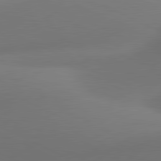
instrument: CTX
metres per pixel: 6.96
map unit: lApd
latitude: 81.1025
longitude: 131.5210
